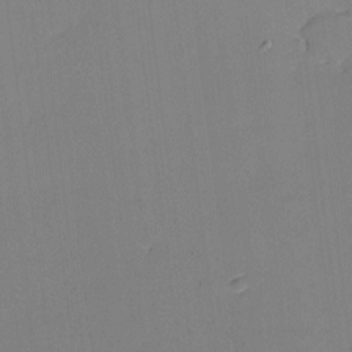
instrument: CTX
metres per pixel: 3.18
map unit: eHh
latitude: -2.9919
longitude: -80.2333
